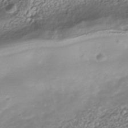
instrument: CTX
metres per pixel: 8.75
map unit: Nhe
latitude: -40.9730
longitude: -100.7813
